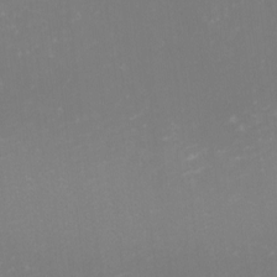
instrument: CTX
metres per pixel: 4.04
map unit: eHh
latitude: -1.3132
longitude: -79.8017
